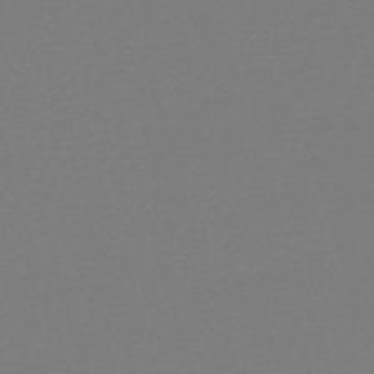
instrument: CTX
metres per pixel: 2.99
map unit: eHh
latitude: -61.7289
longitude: 51.7100
